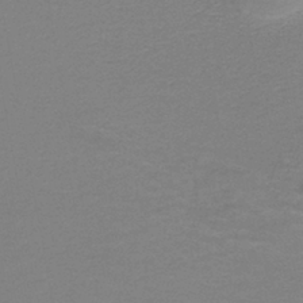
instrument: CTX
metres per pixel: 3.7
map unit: HNb
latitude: -38.4440
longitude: 51.0297
